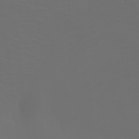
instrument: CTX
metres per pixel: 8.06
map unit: Aa
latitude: -7.1431
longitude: -72.7436
